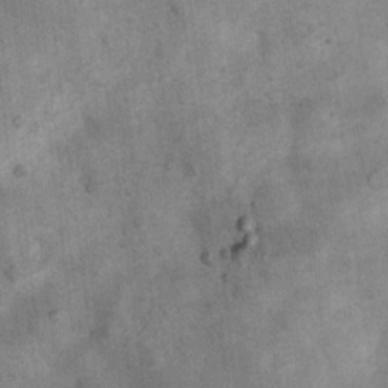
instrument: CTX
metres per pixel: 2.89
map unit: Nhu
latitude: 7.3482
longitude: -23.7638
